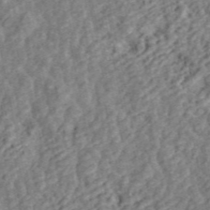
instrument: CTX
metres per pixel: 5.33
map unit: ANa
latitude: 45.4237
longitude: 29.1620
